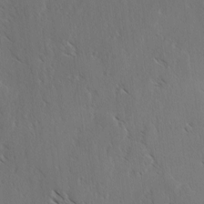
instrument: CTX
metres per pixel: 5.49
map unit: lAvf
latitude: -4.0850
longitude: -113.4804
